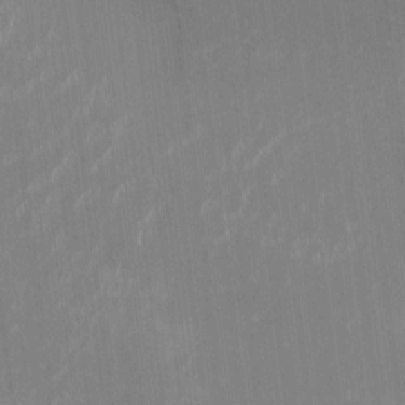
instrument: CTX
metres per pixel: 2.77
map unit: HNhu
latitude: -0.9164
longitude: -6.8191
